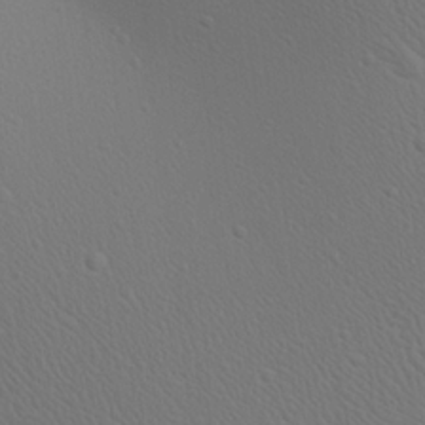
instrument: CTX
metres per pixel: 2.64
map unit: Aa
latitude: 23.3671
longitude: -137.4616
